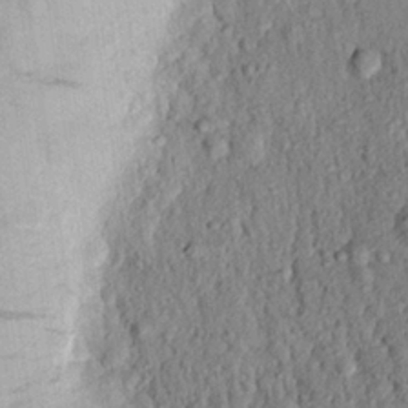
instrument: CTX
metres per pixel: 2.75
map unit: eHh
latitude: 24.9891
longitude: -78.8191
